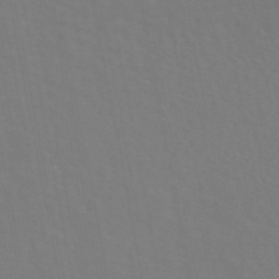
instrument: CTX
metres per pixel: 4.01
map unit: eAb
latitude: 45.7260
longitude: 121.5210
